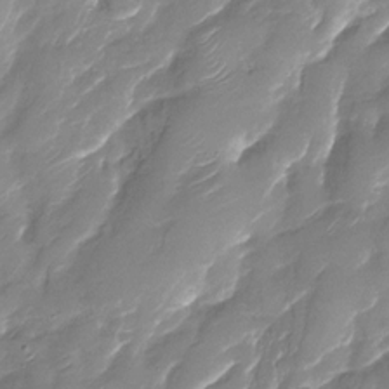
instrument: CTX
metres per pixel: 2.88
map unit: Nhu
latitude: -30.0661
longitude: -71.8205
